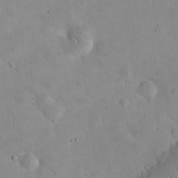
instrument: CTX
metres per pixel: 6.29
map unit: eHh
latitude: 24.9324
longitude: -66.8002
